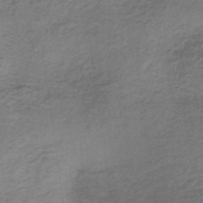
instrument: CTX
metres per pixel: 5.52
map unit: lHb
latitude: -37.2565
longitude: 60.7841
